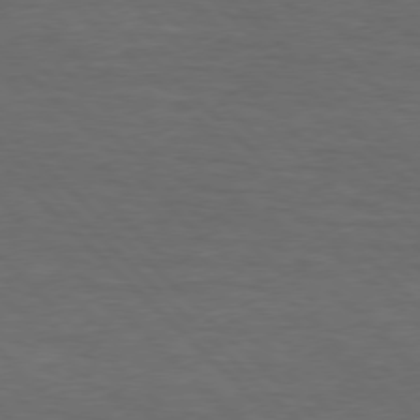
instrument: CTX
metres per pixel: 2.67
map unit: lApd
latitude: 75.6694
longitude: -83.5938
